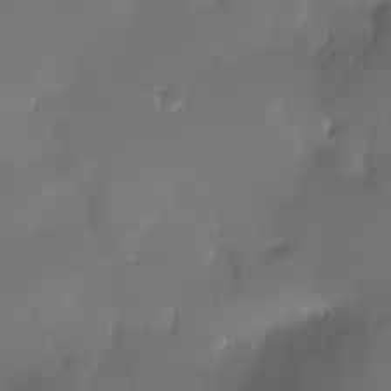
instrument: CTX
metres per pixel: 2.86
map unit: Nhe
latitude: -35.6533
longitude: -131.1781
